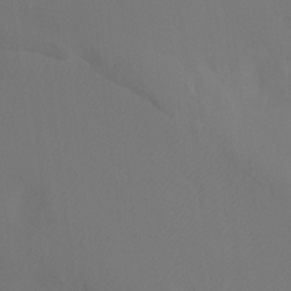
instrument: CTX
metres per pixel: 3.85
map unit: Nhu
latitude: -15.7856
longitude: -50.1766
